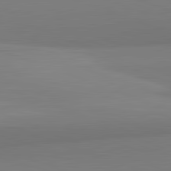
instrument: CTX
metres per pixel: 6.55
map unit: lApd
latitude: 82.3845
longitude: 169.8044
